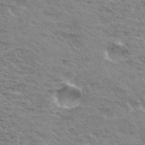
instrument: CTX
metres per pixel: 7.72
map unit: Hto
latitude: 33.6316
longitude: -45.1025
